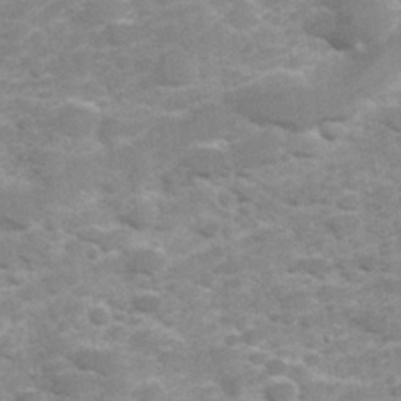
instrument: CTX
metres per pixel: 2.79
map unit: Hve
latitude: 32.1011
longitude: 151.9367
